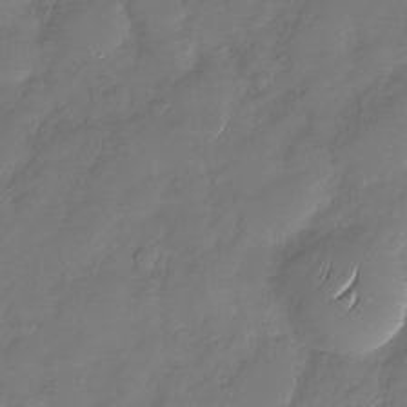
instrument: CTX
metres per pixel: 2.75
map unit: Nhu
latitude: -27.8989
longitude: -65.1970
